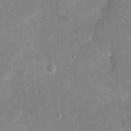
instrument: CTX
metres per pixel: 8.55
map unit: Hto
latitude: 16.1578
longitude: -37.5371
